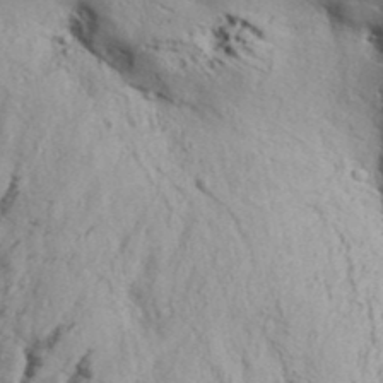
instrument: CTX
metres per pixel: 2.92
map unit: Aa
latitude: 32.4601
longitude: -135.0647
